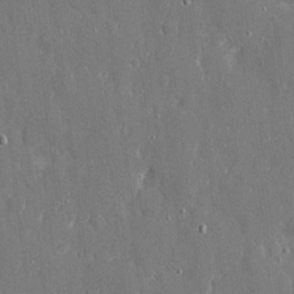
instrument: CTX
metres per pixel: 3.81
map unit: eHh
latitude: 8.1578
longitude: -69.3671
